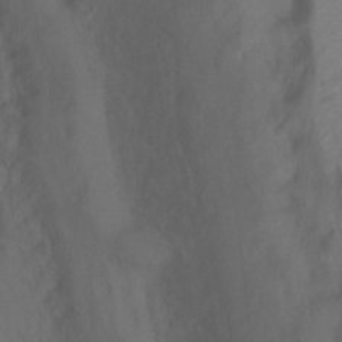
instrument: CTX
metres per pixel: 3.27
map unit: Ht
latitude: 2.1766
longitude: -35.3292
